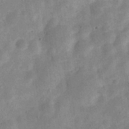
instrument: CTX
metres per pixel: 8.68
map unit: Nve
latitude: -24.1984
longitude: 106.6897
